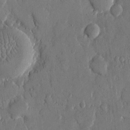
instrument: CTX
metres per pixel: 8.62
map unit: eHh
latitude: 13.2159
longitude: -69.1781
